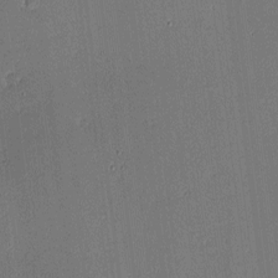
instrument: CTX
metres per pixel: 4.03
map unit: eHh
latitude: -4.2172
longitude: -82.5356
